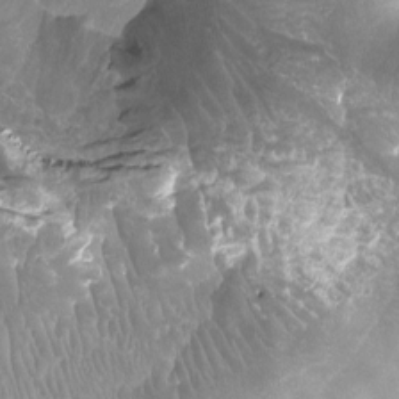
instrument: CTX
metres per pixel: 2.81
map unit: Ht
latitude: -2.0849
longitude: -16.7813
